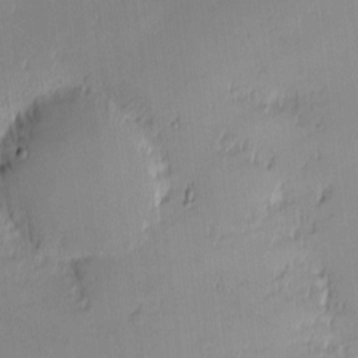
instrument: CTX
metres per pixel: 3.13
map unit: eHh
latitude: -2.7652
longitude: -83.6882
